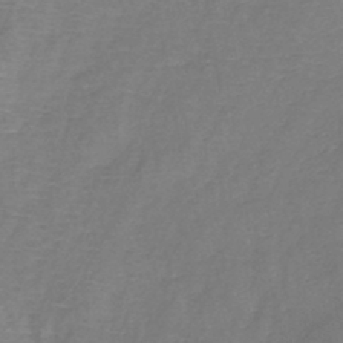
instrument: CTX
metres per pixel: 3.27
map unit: lHb
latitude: -42.1983
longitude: 76.1606
